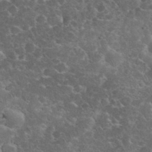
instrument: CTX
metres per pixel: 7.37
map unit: eHh
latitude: 35.2537
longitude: -64.9892
